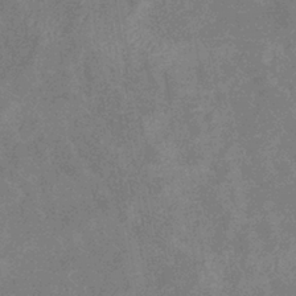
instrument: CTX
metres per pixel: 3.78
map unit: eHb
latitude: -38.4062
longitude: 77.2943
